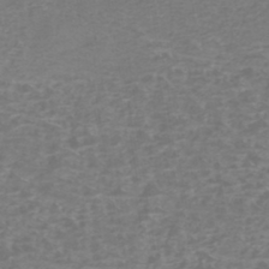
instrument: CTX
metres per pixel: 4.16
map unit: Nhe
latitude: -45.4077
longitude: 152.8597
